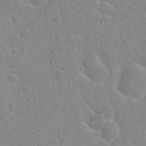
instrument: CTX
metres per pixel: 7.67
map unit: Hto
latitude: 21.4616
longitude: -47.4805
